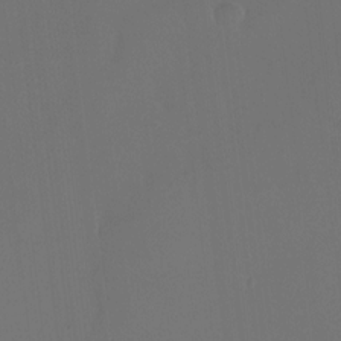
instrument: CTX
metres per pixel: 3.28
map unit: Hto
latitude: -13.1431
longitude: -41.3670
